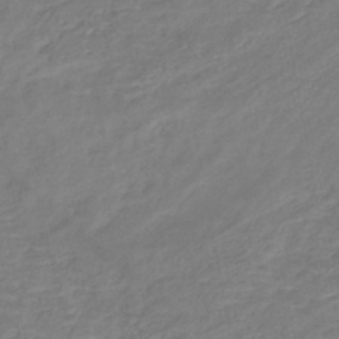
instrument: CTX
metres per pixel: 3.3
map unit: Nhe
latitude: -46.9164
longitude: 152.5195
